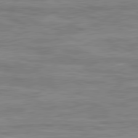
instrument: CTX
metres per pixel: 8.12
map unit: lApd
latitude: 81.5749
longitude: -167.4426
